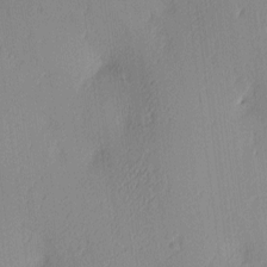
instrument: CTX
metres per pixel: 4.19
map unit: Ave
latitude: 3.9150
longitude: -114.6112
